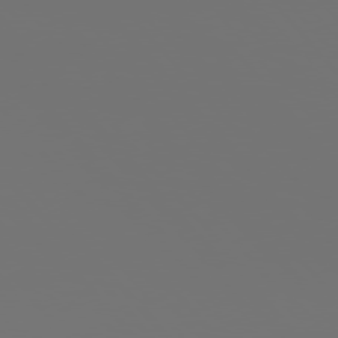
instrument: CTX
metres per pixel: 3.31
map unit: Hpe
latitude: 76.0255
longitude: -135.6316
